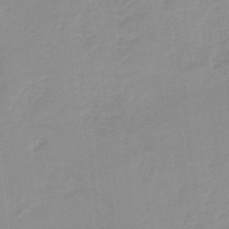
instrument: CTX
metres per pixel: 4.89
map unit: HNb
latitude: -36.3306
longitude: 56.1039
